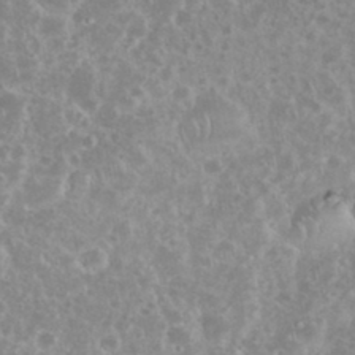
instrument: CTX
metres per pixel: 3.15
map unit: eHh
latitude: 35.2914
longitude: -61.6505
